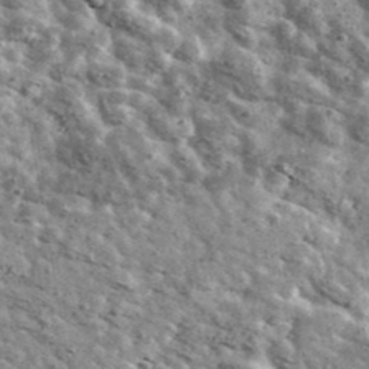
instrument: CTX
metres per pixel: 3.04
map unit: Ave
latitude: 41.5560
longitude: -107.6316
